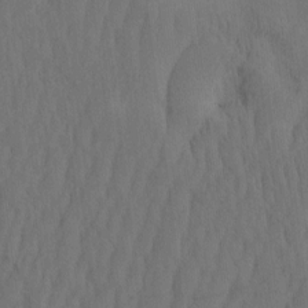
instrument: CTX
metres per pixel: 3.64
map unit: eHh
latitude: -2.3495
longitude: 16.4629
